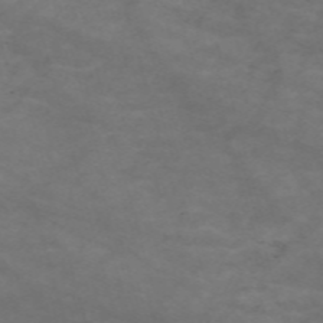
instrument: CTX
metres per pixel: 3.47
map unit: Nve
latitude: -59.5588
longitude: 59.0297
